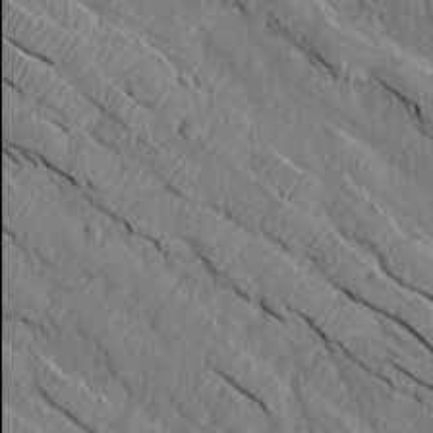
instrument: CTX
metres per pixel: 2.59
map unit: Aa
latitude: 15.0081
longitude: -145.9906
